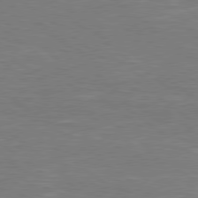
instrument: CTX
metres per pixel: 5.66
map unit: Hpe
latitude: 78.6491
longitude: -127.0648
